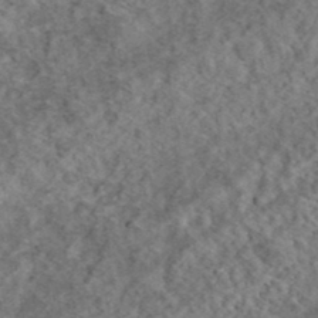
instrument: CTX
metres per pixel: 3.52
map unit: eHh
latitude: 37.2915
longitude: -79.8017
